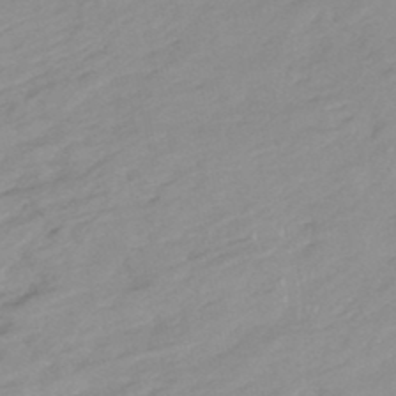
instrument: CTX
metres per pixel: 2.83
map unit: HNhu
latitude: -46.9164
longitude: 92.0661
